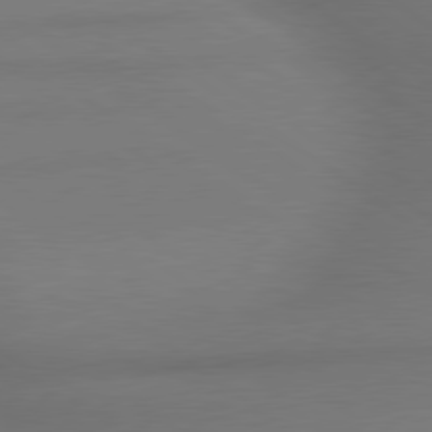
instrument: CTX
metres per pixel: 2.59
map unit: lApd
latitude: 79.8584
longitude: -173.2348
